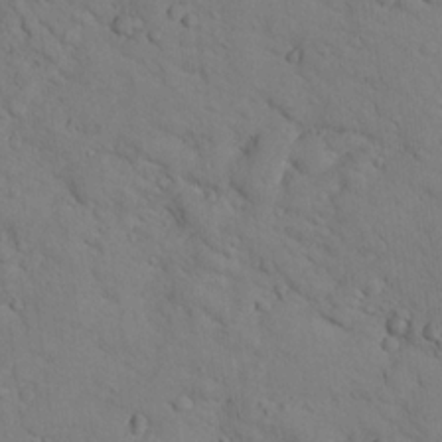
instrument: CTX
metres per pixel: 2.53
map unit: lHvf
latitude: 13.0270
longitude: 178.1417
